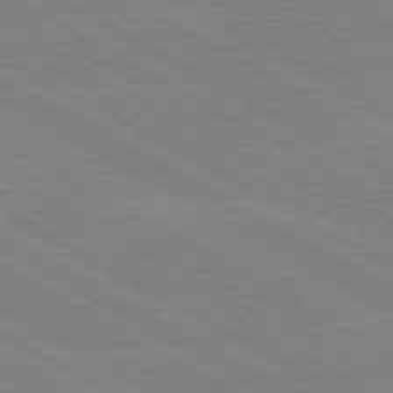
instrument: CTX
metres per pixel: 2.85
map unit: lApd
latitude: 80.3467
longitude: -126.9514
